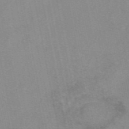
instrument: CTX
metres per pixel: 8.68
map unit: eAb
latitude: 49.0836
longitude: 103.6722
